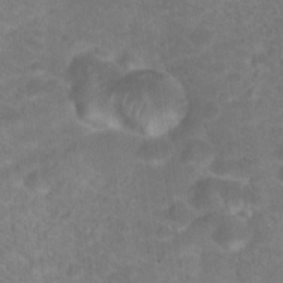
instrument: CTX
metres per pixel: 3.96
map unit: Hto
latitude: 18.8191
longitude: -39.0458
